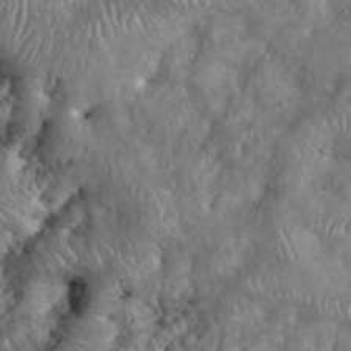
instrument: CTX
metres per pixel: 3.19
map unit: eHh
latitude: 38.4979
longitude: -56.9891
